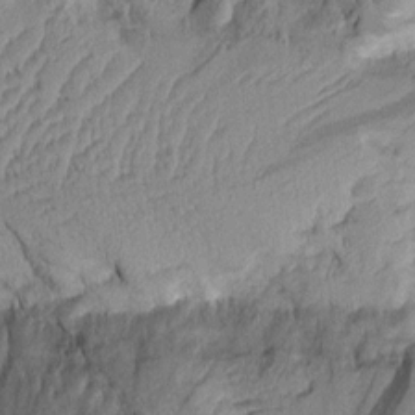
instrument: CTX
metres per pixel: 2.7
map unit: Aa
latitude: 9.4804
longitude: -128.2711
